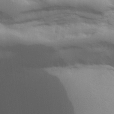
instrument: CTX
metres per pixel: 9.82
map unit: lHvf
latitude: 24.6112
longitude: 141.1620
